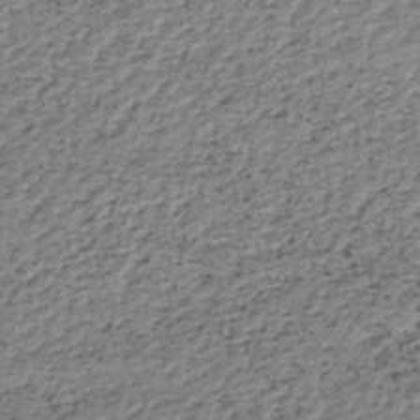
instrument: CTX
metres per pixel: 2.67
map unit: HNhu
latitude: -48.6141
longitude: 30.3117
